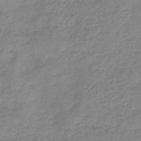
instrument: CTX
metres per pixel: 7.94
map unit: eHb
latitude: -45.4832
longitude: 83.3887
